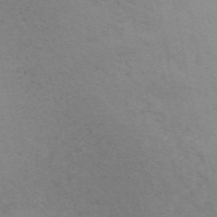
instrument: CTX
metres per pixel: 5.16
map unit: ANa
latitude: 46.7624
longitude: 25.9178
